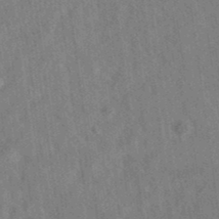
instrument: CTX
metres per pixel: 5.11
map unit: eAb
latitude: 35.1781
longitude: 109.3699
